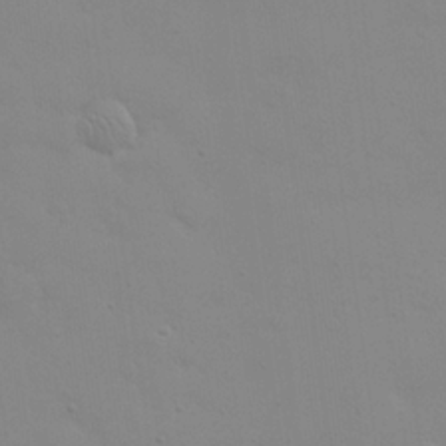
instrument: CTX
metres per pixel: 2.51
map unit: eHh
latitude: 24.3656
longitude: -65.4993
